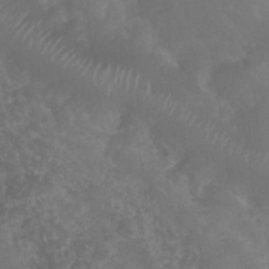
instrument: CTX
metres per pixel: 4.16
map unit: Nhu
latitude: 28.6301
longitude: -55.9528
